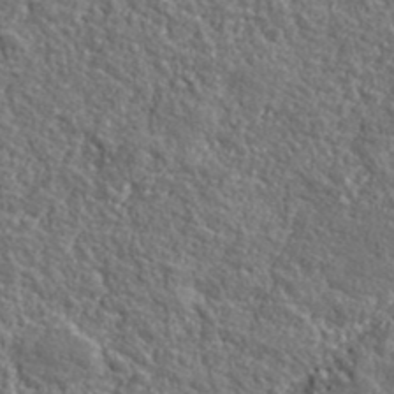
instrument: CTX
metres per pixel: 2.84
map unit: eHh
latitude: 42.0633
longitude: -91.1970
